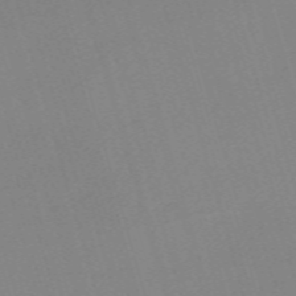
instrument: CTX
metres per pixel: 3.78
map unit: eHh
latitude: -61.7478
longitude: 50.0283
